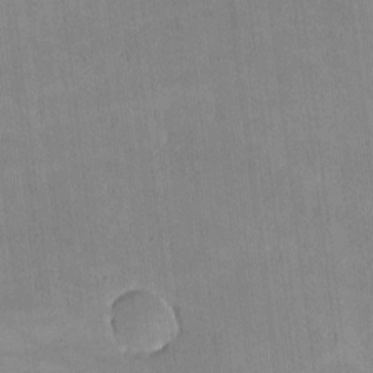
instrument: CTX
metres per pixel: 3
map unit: lHvf
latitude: -10.1984
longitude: -101.6316
